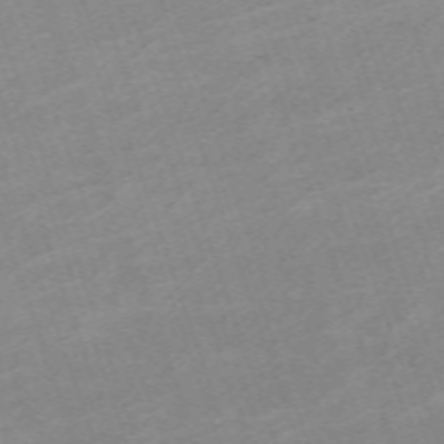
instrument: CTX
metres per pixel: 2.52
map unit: eHh
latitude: -64.4251
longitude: 50.3306
